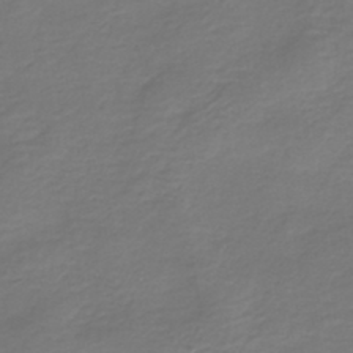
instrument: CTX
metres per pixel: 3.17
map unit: HNb
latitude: -42.9730
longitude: 50.1417
